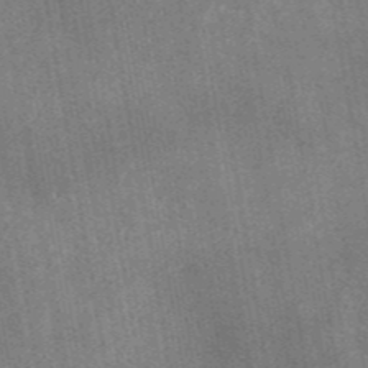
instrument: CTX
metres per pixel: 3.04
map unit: eAb
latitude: 45.0458
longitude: 122.7463
